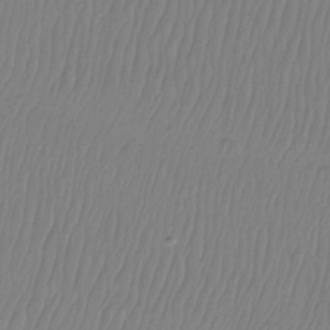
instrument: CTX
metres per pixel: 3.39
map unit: Htu
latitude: -9.0675
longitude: -75.1214
